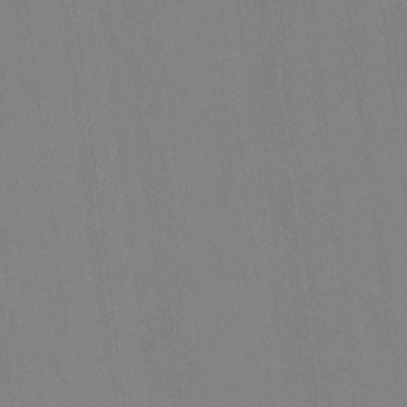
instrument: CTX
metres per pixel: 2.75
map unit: Hto
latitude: -11.1053
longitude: -38.6301
